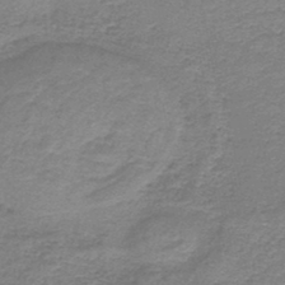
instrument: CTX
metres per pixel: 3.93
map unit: HNb
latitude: -44.8408
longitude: 52.9730
